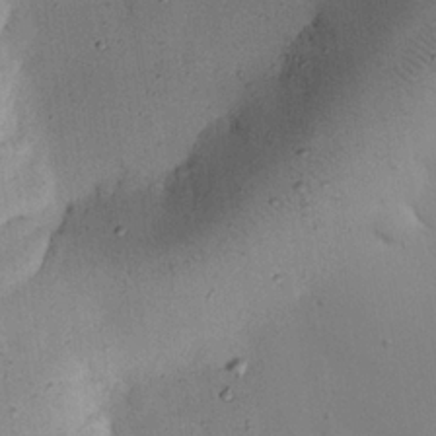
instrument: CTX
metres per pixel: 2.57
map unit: eHh
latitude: 25.0269
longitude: -71.2915
